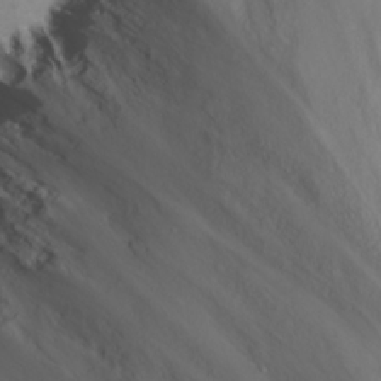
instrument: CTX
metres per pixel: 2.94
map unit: eHh
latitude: 24.8191
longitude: -63.8962
